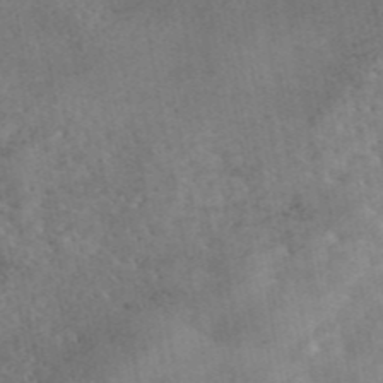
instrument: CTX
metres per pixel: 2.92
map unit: eAb
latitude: 45.2915
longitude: 124.2173
